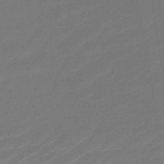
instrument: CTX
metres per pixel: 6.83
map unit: lHb
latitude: -46.5951
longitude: 59.3131
